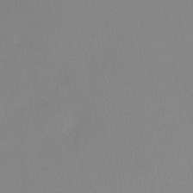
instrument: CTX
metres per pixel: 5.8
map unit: lHb
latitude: -41.0108
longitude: 74.6141
